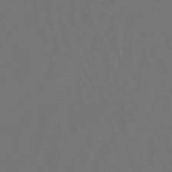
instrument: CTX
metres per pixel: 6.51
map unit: lHb
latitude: -47.9178
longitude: 72.7652
